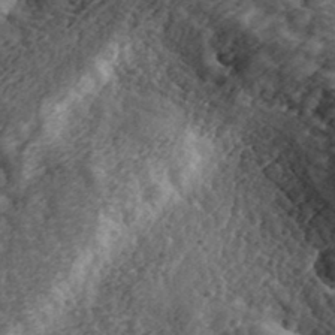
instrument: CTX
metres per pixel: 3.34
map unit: eHh
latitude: 36.8002
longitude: -79.6316
